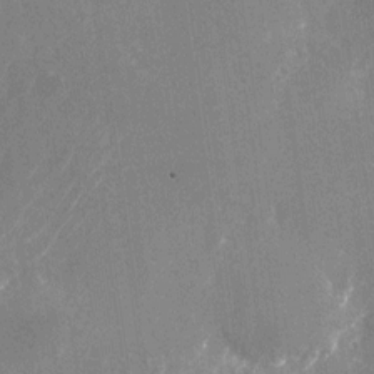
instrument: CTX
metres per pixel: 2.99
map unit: Nhu
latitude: -25.2376
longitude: -71.8772
